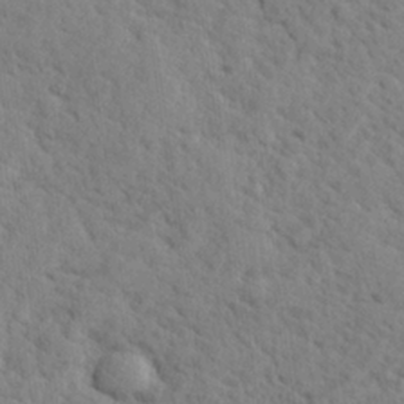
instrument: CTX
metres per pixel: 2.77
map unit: lHvf
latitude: 24.9513
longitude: 143.1620
